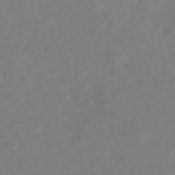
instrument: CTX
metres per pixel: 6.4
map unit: eHb
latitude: -37.9745
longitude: 76.9542
